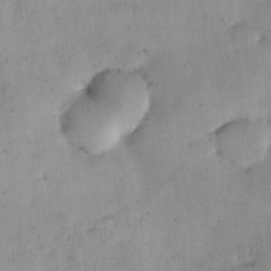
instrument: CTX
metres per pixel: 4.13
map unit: HNhu
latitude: 6.8002
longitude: 14.4629
